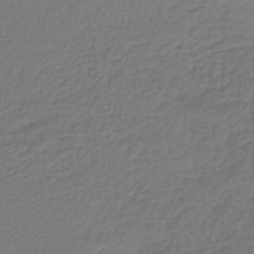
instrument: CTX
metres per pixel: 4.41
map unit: lHb
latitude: -42.3117
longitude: 61.1998
